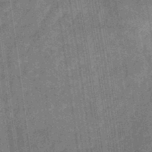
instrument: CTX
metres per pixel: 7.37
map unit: eHb
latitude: -29.8422
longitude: 70.2173
